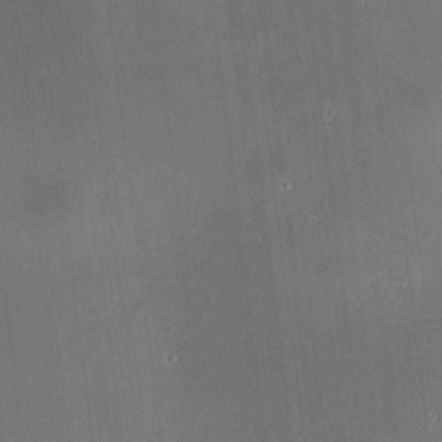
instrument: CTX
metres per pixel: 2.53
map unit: HNhu
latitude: 9.0081
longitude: 13.3321
